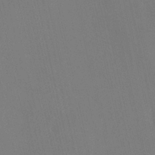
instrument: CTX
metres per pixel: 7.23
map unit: HNhu
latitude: 6.8569
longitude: 4.5007
